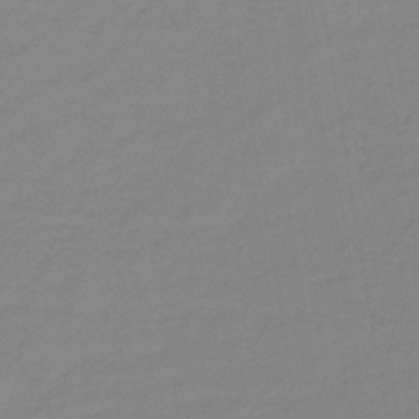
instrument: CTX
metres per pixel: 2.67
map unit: lHb
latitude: -32.8786
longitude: 67.1998
